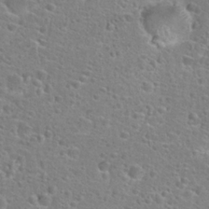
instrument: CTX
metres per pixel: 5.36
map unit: Hto
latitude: 25.0269
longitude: -48.8569
